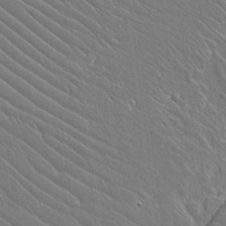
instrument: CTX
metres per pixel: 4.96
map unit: lAvf
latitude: 14.2901
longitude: -127.9339
